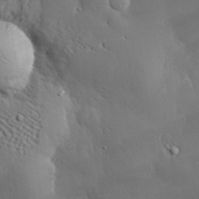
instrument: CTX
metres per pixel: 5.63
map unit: eHh
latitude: 30.1767
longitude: -81.8394
